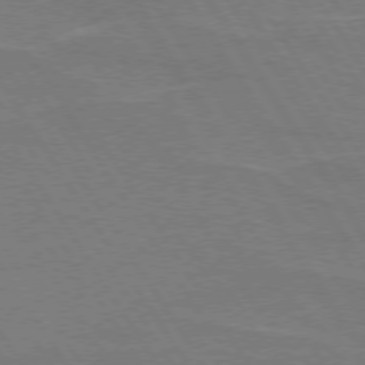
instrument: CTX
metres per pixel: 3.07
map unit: lApd
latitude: 74.0255
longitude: -56.1577
